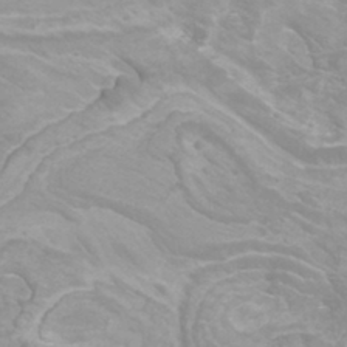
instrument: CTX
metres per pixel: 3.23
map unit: Htu
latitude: -12.0850
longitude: -73.2726
